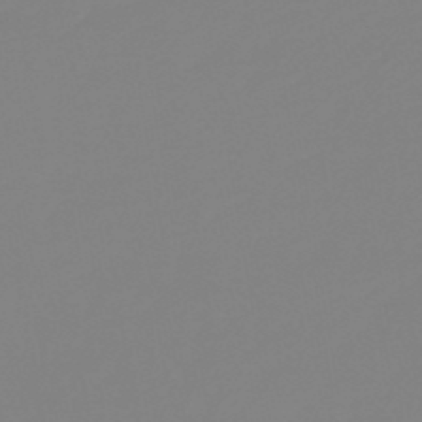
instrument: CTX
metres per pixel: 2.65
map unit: lHb
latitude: -49.1998
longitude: 74.4440
